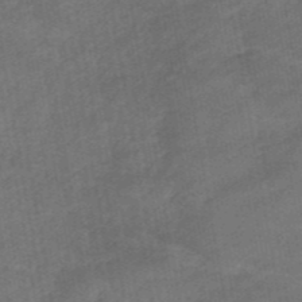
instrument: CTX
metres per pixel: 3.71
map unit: eHb
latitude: -39.8423
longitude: 82.8597
